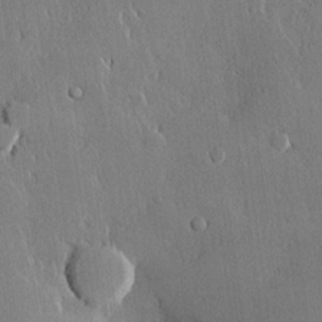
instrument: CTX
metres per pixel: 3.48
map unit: lHvf
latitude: 19.9906
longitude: 146.2550
